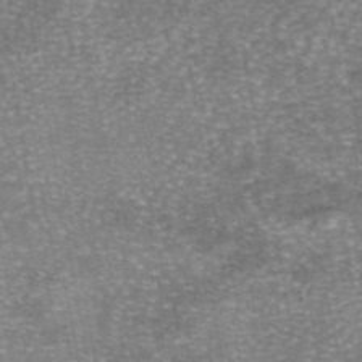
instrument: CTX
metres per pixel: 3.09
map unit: eAb
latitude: 46.1389
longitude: 104.1228
